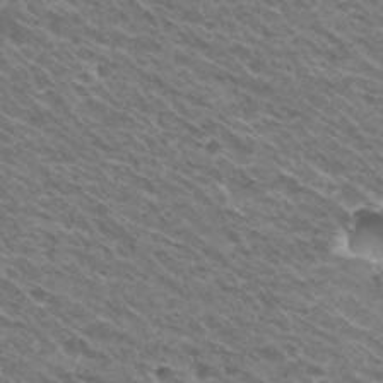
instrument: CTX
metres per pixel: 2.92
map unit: Hto
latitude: 30.7436
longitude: -42.8947
